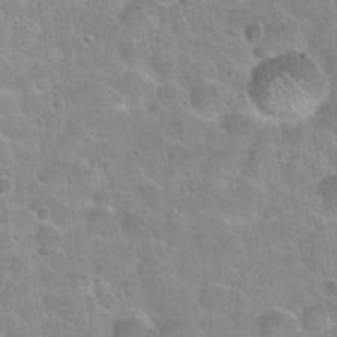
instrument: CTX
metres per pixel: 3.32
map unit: Hto
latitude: 22.4601
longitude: -50.9891
